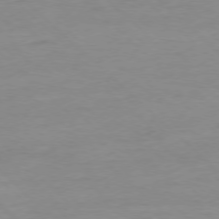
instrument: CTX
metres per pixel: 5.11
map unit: Ap
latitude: -77.7856
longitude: -81.6694
